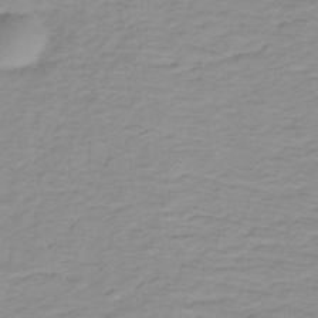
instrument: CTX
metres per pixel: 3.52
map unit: lHb
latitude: -31.7477
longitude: 65.5021
